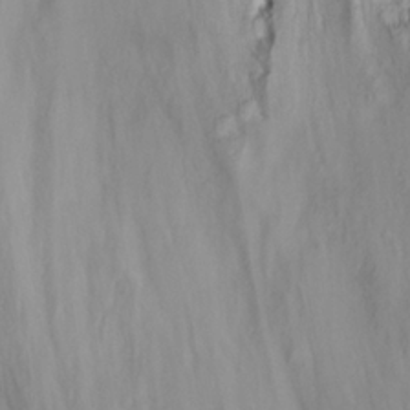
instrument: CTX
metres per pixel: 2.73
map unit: eHh
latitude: 24.8946
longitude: -63.5560
